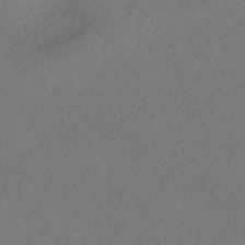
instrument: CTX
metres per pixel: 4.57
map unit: eHh
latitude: -42.8974
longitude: 120.5384
